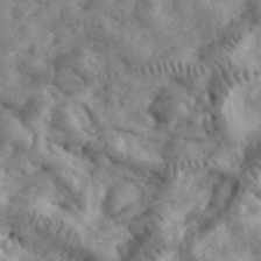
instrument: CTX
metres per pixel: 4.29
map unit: eHh
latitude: 35.1970
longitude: -68.7246
